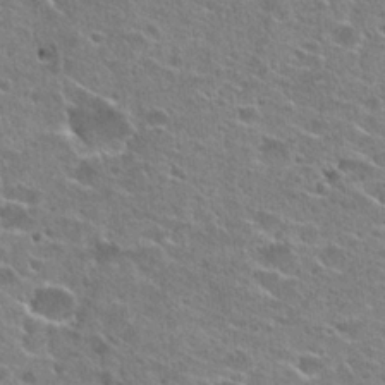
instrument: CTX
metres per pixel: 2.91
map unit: Hto
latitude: 23.8394
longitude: -42.8380
